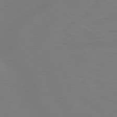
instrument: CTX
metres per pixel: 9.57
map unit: Hpe
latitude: 79.0459
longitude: -148.1389
